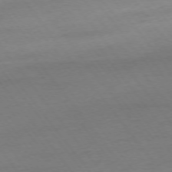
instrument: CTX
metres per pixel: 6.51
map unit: Ap
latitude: -75.1620
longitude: -83.2537
